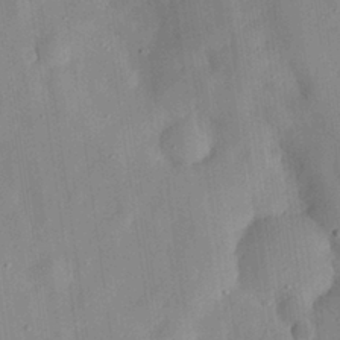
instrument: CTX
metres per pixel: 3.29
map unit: eHh
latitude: 29.2915
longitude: -74.6113
